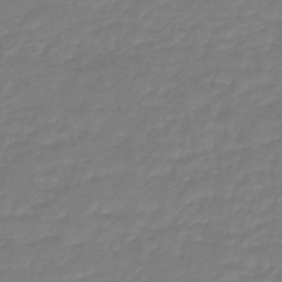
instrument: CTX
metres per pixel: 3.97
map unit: eHb
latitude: -46.0661
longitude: 81.5588
